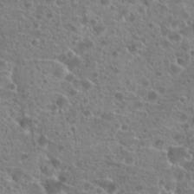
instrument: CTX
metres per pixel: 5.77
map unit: Hto
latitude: 20.0255
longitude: -40.7246
